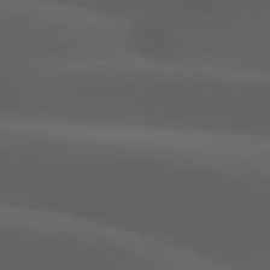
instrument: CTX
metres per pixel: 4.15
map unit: lApd
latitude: 77.6882
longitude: -53.8961
